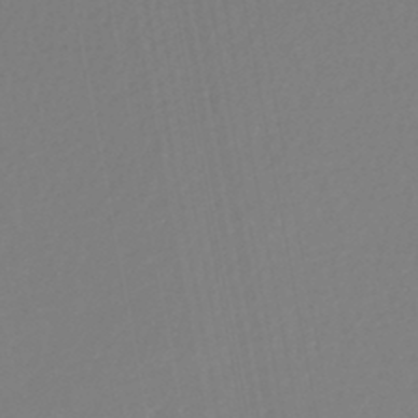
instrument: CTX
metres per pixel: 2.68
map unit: lHb
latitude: -45.5777
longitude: 74.1795
